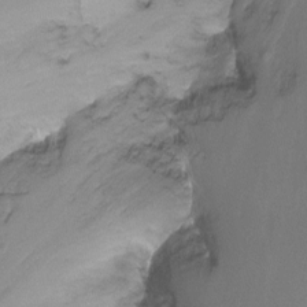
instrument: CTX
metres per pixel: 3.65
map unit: Ht
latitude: -14.9353
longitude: -43.5371
